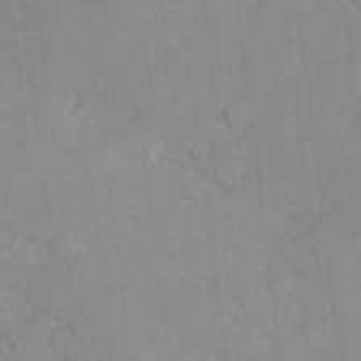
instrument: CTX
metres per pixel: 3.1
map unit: Ave
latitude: -9.3698
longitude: -117.2348
